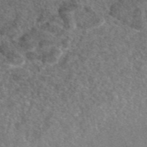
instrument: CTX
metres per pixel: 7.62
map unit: eAb
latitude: 47.1592
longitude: 107.4833
